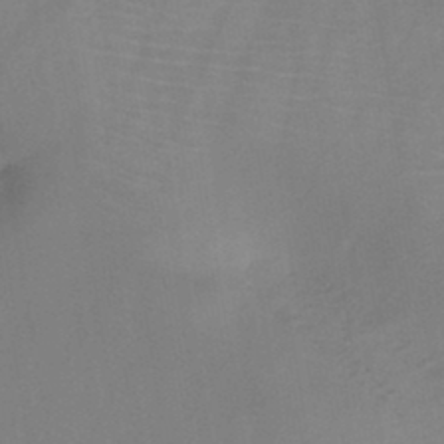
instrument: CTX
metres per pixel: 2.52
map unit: HNb
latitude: -44.9920
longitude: -39.3482
